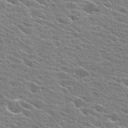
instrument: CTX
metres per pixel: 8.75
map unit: Hto
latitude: 24.9324
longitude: -42.4412
